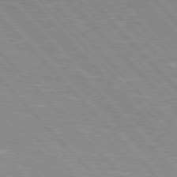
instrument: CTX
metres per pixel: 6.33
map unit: Hpe
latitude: 76.1955
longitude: -126.8191
